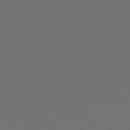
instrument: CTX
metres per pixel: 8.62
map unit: Hpe
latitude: 77.0269
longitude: -166.0444
